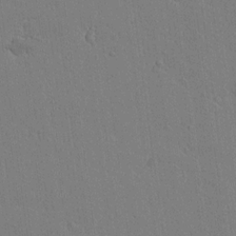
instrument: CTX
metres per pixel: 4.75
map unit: lAvf
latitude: 15.0648
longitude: -126.7813
